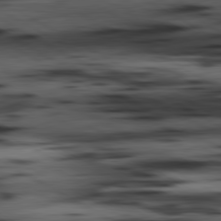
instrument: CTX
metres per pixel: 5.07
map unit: lApd
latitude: 80.6113
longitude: 157.4832
